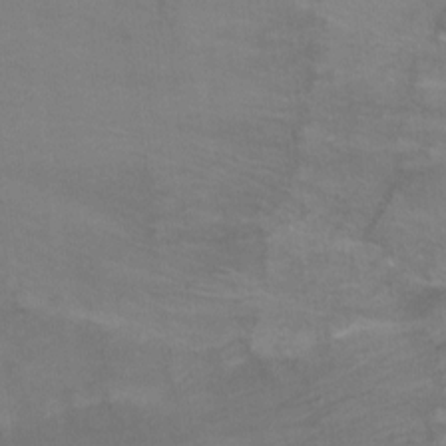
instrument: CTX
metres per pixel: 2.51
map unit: Ht
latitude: -11.6533
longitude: -35.1403
